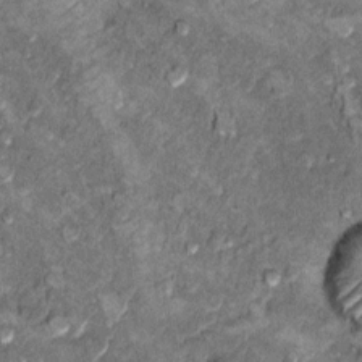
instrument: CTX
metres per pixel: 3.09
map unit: Hto
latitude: 10.1200
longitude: -36.6679
